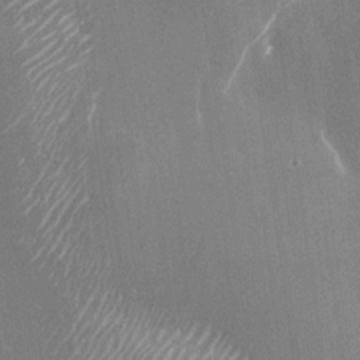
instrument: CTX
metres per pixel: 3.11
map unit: Nhu
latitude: -24.0850
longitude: -71.9906
